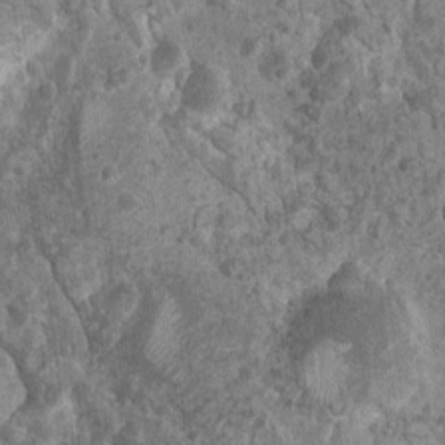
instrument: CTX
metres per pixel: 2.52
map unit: Nhu
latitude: 7.0269
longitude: -20.1578
